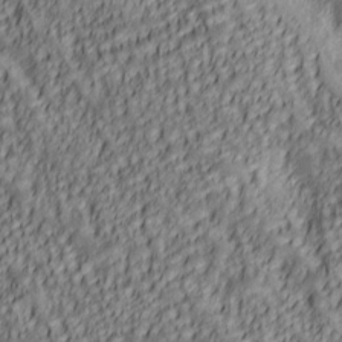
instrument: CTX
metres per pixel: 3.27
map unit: lAa
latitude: 5.9717
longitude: -116.5924
